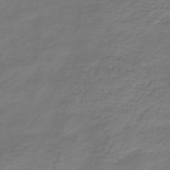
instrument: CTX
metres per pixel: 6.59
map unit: HNb
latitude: -43.2187
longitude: 52.4251
